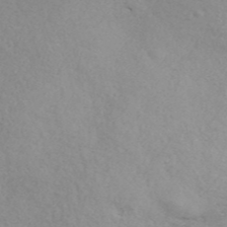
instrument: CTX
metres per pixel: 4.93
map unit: ANa
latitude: 42.6680
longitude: 27.3509
